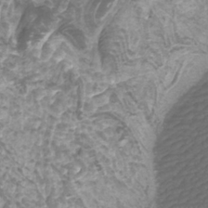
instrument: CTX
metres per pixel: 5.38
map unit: Htu
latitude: -10.8408
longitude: -74.1767
